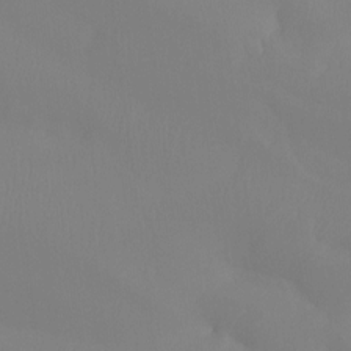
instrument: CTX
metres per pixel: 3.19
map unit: Htu
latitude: -14.9920
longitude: -47.6505
